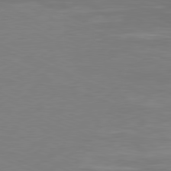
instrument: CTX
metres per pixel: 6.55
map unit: Ap
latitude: -81.1053
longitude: -59.6694
